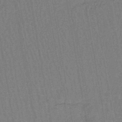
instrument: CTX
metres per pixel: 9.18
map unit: lHb
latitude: -42.6707
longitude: 62.9541
